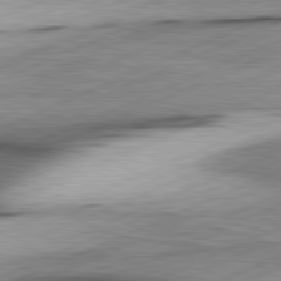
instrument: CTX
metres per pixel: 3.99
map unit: lApd
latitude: 81.5371
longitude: -166.5923
